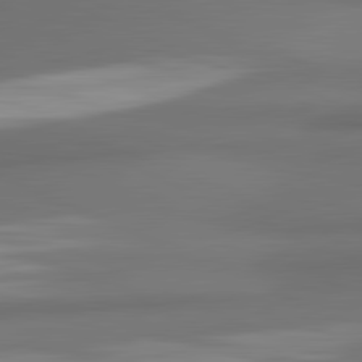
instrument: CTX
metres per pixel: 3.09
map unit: lApd
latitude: 81.8394
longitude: 172.3306
